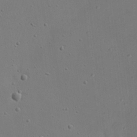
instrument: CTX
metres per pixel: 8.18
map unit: eHh
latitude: 21.2726
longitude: -70.3845
